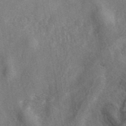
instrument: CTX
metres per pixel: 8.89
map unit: eAb
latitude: 40.5356
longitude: 107.4644
